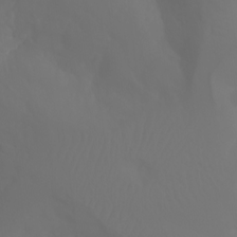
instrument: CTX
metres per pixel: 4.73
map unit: Aa
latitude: -10.9353
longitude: -68.3467
